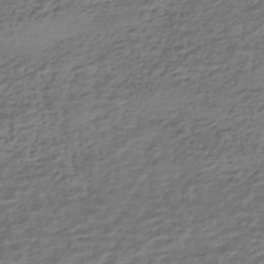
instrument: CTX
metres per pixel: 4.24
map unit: HNhu
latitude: -42.8030
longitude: 101.4265
